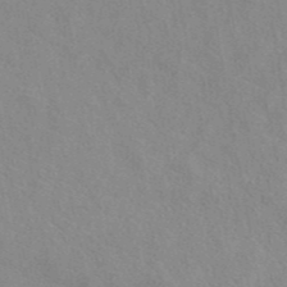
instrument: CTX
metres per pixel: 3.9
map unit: eAb
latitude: 44.1578
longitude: 109.7289
